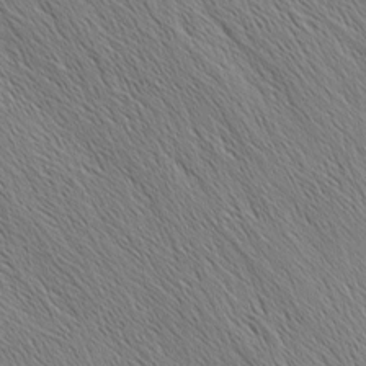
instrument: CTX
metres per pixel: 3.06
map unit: Nhu
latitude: -4.6140
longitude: -149.8583
